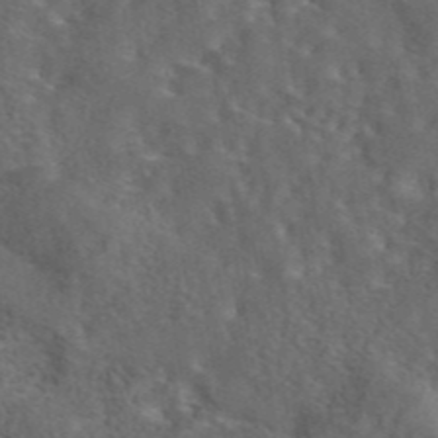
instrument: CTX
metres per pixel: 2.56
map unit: eAb
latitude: 43.8961
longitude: 111.1620
